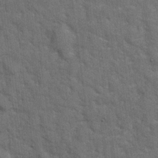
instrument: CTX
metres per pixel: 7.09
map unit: Hve
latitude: 19.4237
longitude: 151.5966
